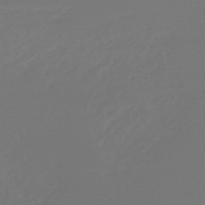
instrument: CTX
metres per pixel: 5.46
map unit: lHb
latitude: -47.4076
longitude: 66.2173
